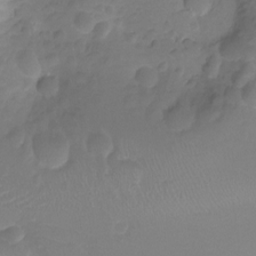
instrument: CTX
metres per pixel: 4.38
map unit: Nhu
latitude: -15.3132
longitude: -25.8961
